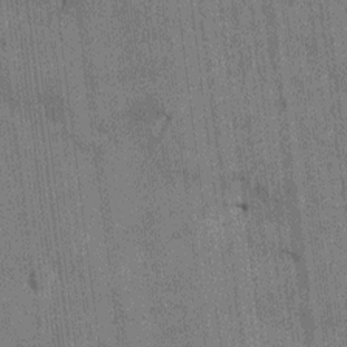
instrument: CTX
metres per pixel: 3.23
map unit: HNhu
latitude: 0.7057
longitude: -5.7261
